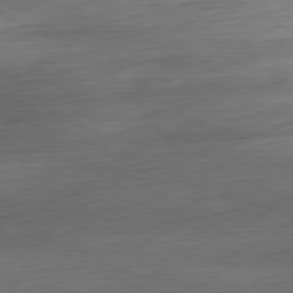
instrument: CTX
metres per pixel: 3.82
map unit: Ap
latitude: -80.8408
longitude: -68.0255
